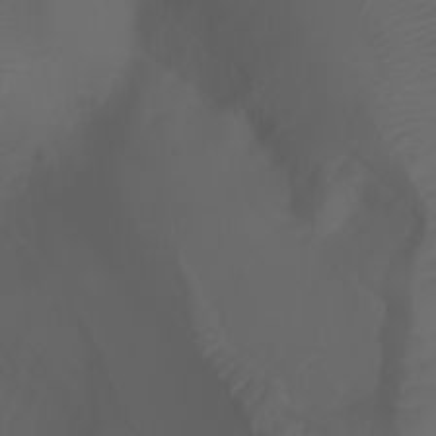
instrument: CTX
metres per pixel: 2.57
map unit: Ht
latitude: -3.2942
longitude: -61.1025
